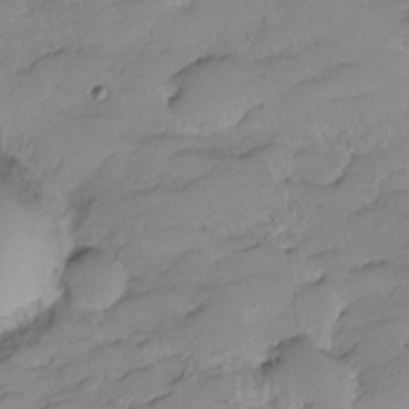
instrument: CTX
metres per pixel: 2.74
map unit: HNhu
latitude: -20.4629
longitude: 85.2753
